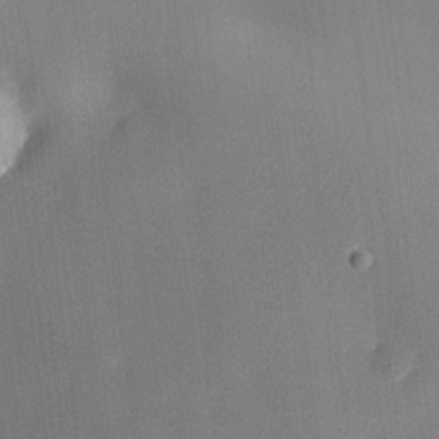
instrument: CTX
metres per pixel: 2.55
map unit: eHh
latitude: 26.0444
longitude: -69.1592
